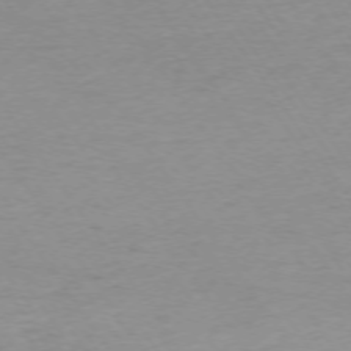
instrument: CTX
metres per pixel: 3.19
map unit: Ap
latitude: -74.6519
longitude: -85.5371
